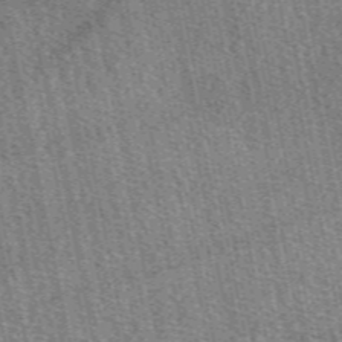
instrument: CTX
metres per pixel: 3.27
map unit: eAb
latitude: 50.1955
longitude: 114.7085
